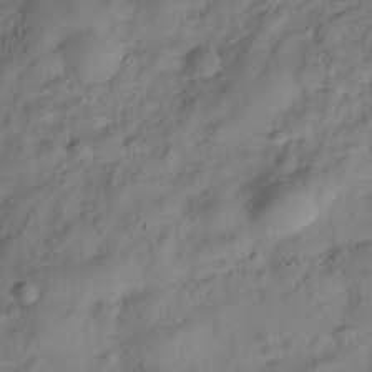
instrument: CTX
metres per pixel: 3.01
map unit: Hve
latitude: -29.1620
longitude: 93.2754
